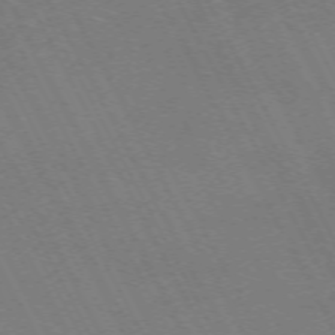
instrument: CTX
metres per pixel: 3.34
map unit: Hpe
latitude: -71.4455
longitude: 8.8975
